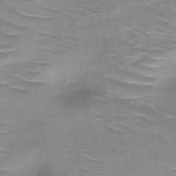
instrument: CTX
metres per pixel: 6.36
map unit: HNb
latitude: -47.6722
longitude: -48.4034
